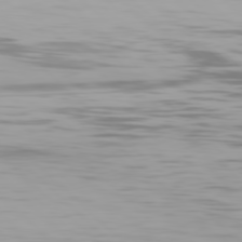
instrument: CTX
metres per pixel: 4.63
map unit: Hpe
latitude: 77.1970
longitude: -164.7246
